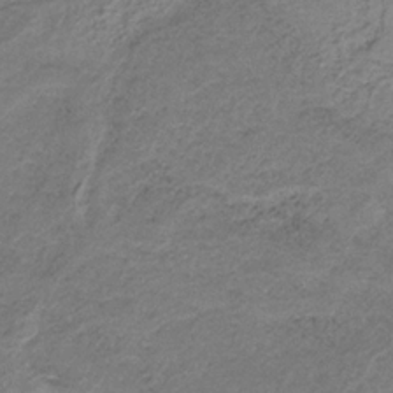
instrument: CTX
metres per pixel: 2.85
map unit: HNb
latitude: -32.5007
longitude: 62.6896
